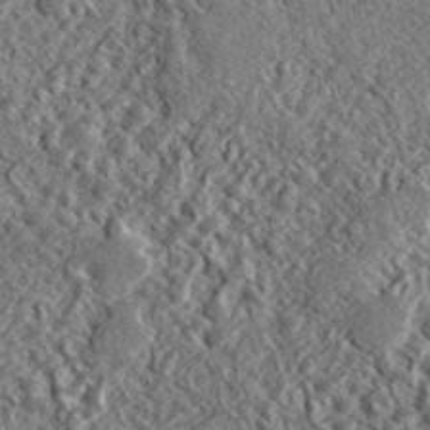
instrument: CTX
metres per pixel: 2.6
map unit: lHvf
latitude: 42.3845
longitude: -89.3104
